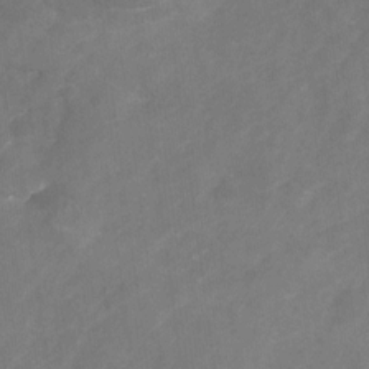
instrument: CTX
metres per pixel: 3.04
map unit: Nhu
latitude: -23.4077
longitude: -56.8002
